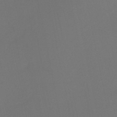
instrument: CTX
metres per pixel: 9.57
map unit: HNb
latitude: -51.8800
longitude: -46.8380
